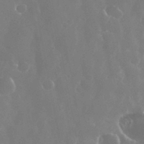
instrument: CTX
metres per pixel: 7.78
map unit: eHh
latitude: 35.2726
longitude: -58.8947
